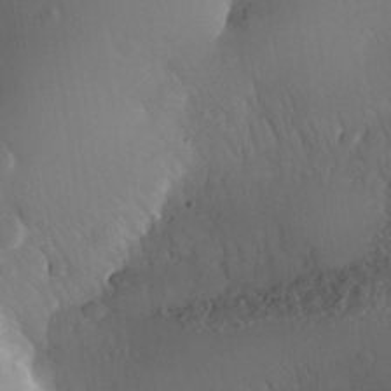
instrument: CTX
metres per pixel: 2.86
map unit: Nhe
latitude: -35.5588
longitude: -130.7247
